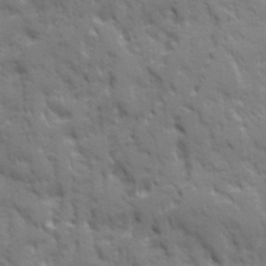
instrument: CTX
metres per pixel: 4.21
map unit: Ave
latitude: 19.8961
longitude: -133.5560
